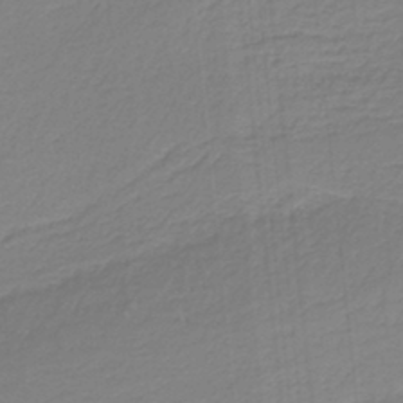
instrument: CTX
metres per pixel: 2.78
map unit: HNb
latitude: -37.0675
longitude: 55.8423
